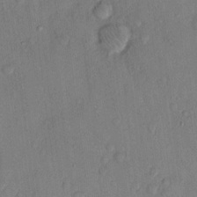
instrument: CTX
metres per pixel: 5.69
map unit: Hto
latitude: 9.9717
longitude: -58.4601
